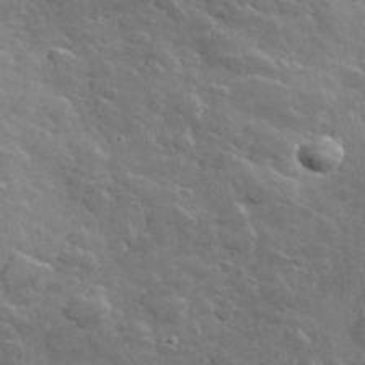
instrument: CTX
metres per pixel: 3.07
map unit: lHvf
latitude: 36.8380
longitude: -90.1011
